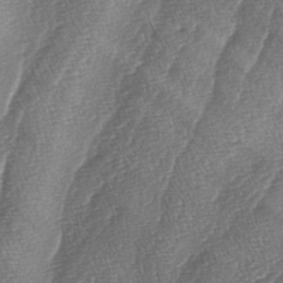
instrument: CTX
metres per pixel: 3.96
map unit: lAa
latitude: -4.2739
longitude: -129.2348
